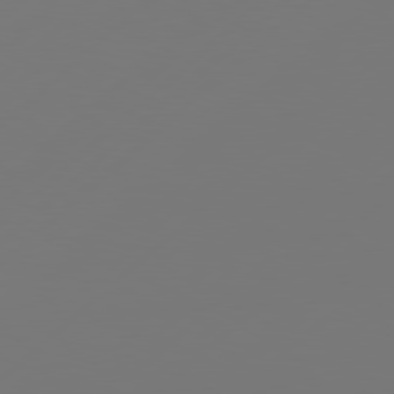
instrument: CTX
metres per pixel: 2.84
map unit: Hpe
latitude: 78.3468
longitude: 173.5210
